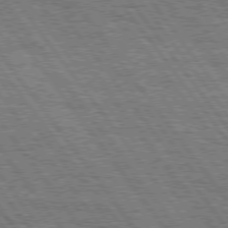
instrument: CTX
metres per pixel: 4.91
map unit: Hpe
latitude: 75.3482
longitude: -152.4601
